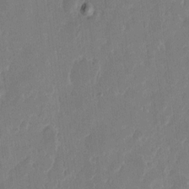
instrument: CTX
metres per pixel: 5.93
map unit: eHh
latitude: 10.1956
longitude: -68.3278
